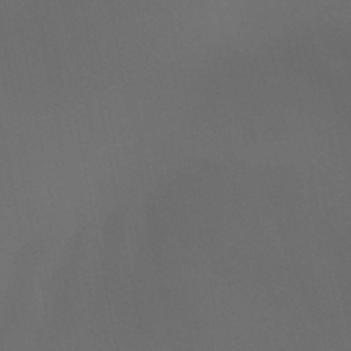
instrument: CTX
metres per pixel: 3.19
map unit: HNb
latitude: -44.7085
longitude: -44.4601
